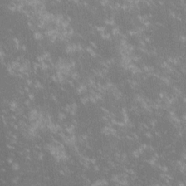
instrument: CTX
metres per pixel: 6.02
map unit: lHvf
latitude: -13.7100
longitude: -102.8002
